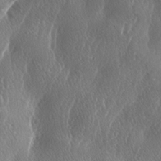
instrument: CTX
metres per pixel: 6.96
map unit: lAa
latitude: -5.9745
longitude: -129.0080
